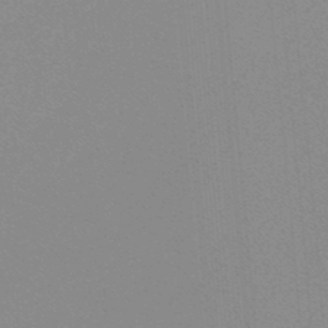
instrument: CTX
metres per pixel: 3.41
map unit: lHb
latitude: -48.0094
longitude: 64.2362
